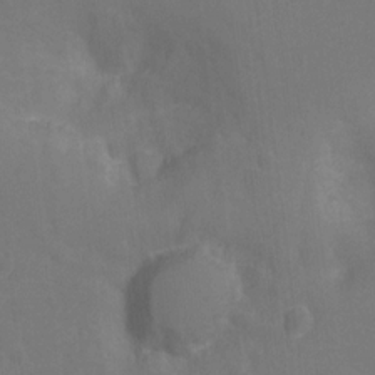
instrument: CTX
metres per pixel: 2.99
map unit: Hto
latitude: -0.9164
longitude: -34.5923
